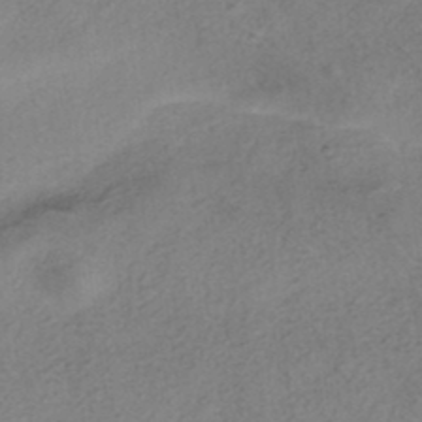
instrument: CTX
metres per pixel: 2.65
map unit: HNhu
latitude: -40.4629
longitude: 104.2550
